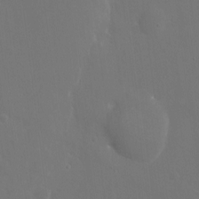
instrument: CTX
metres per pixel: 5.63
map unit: eHh
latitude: 5.5938
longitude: -69.2348
